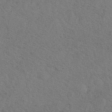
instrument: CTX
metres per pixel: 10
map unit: eAb
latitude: 45.6316
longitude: 112.6141
